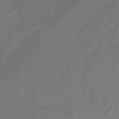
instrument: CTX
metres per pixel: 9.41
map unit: lHb
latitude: -41.0864
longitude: 61.0109
